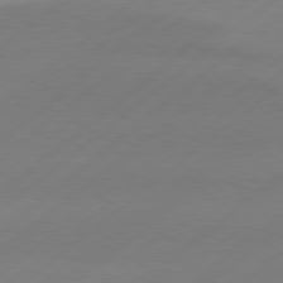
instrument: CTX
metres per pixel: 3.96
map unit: Hpe
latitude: 78.6680
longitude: -131.9528
